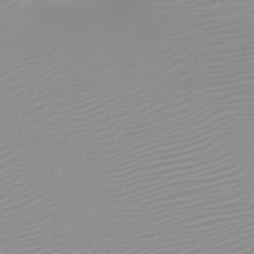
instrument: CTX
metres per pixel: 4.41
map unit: HNb
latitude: -45.5399
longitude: -43.5938
